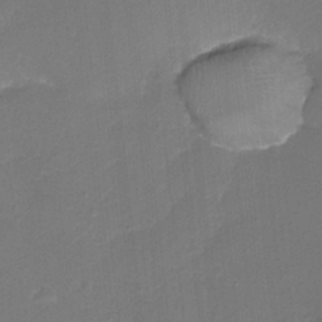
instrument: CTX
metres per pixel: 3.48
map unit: Ht
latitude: -18.7463
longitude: -44.5357
